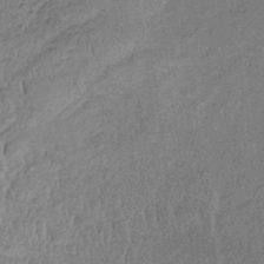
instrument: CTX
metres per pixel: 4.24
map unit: lHb
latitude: -33.2187
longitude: 69.0108
